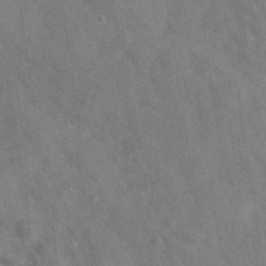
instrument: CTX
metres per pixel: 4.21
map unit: eAb
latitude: 34.6112
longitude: 111.2753
